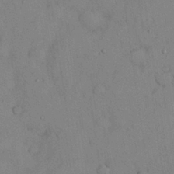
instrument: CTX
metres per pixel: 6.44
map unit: Nhu
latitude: 28.0633
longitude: -70.6868
